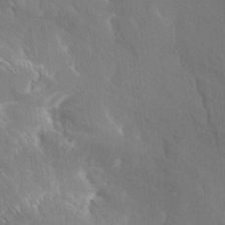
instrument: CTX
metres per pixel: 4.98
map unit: Aa
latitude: 10.8569
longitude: -142.4412
